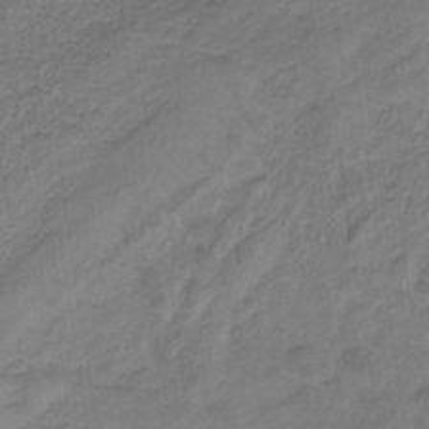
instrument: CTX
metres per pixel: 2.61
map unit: lHb
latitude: -32.9920
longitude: 68.8408
